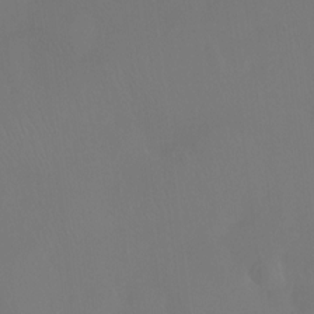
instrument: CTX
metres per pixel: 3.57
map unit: Htu
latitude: -14.0283
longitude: -47.4994
